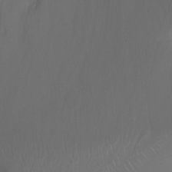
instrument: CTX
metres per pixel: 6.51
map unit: Ht
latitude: -0.5952
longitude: -45.8961
